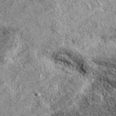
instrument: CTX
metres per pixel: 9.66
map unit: eAb
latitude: 37.5749
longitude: 110.7274
